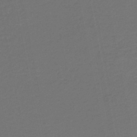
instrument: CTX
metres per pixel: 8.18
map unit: HNb
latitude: -47.6344
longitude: 56.9919
